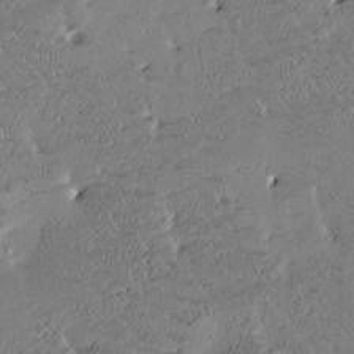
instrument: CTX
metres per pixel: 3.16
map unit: Htu
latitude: -1.9179
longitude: 176.1606
